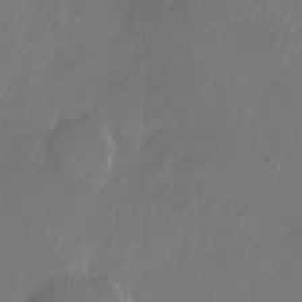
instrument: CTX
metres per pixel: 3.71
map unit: Nhu
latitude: -27.5777
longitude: -72.1011
